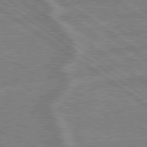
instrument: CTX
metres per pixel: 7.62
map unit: lApd
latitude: 79.1214
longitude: -164.8002
